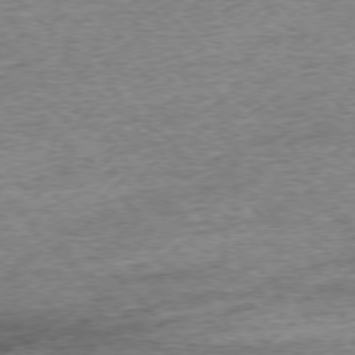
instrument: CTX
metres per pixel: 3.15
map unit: Ap
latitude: -76.8975
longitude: -96.8947
